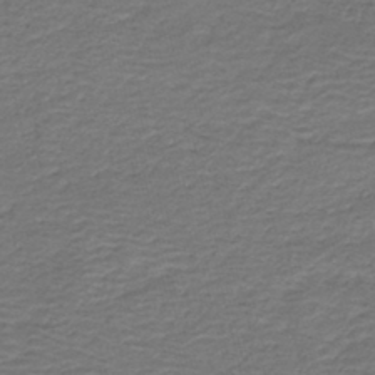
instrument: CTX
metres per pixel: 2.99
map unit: HNb
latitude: -42.7841
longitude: 50.7652
